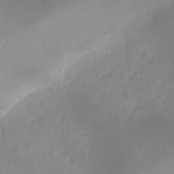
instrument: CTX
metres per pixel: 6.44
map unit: Nhu
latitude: -28.7652
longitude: -63.3293
